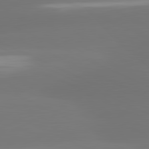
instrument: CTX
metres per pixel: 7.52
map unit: lApd
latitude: 81.4993
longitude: -164.8002
